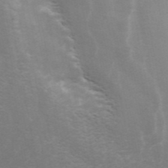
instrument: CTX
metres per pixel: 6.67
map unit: ANa
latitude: 45.4426
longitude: 30.9730
